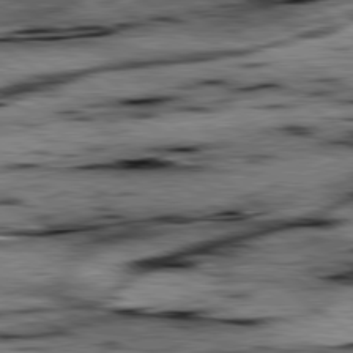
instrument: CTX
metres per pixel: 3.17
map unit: lApd
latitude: 79.5560
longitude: -48.4223
